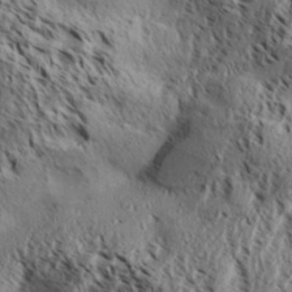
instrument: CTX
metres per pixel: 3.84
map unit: Aa
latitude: 31.2537
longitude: -137.8773
